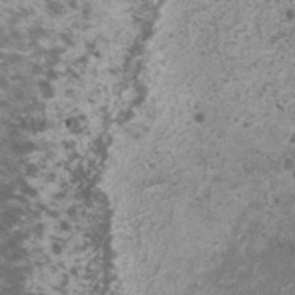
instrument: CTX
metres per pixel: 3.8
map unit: HNhu
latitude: -0.3307
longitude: 2.8785
